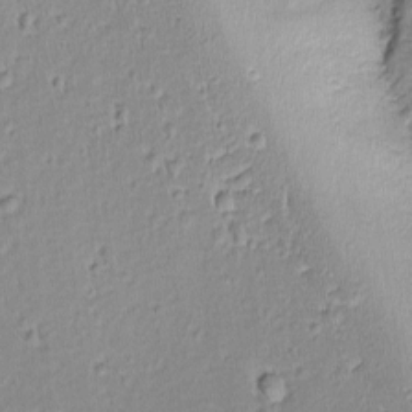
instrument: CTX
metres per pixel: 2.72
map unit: lAvf
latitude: -9.1620
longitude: -119.4804
